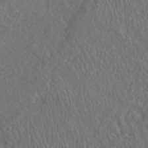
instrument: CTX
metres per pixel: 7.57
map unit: HNhu
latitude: -46.1794
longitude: 104.4062
